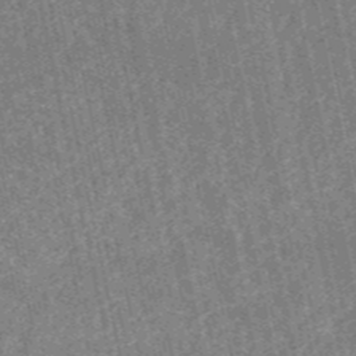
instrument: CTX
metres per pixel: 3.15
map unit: HNb
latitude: -53.1809
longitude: -38.2900
